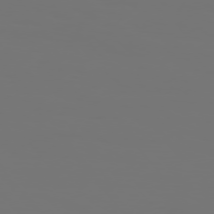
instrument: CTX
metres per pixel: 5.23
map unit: Hpe
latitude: 76.1577
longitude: -139.7827
